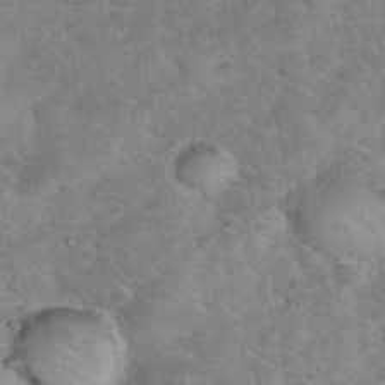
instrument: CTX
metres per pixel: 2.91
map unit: eHh
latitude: 37.1403
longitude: -66.5167
